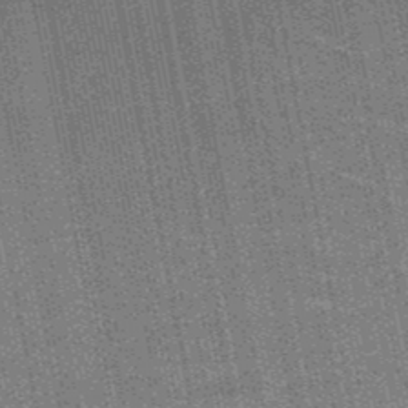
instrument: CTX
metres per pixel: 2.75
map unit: HNb
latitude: -50.5385
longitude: -42.1578
